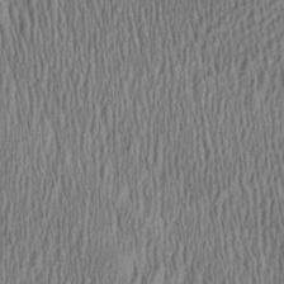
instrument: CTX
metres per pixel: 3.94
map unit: Aa
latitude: 28.5923
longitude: -137.7639
